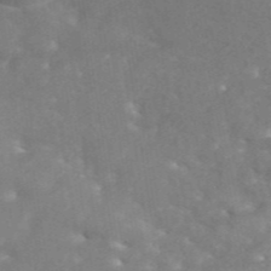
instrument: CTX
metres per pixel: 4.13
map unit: ANa
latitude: 45.8205
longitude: 26.9541
